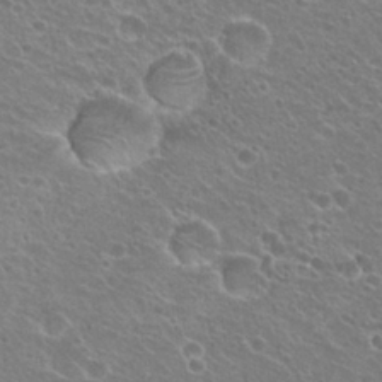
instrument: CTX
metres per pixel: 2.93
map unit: Hto
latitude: 24.2333
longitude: -30.9892
